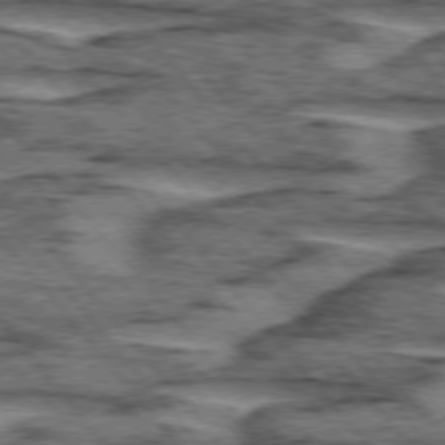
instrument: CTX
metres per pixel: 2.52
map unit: lApd
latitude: 75.6505
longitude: -76.7624
